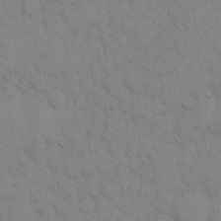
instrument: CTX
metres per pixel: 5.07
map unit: eHh
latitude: 16.4979
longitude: -62.7247
